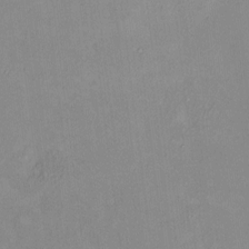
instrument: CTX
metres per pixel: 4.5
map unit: HNhu
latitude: 7.5371
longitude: 11.4077
